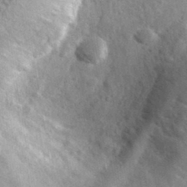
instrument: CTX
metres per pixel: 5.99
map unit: lHvf
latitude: 35.9717
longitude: -87.4804
